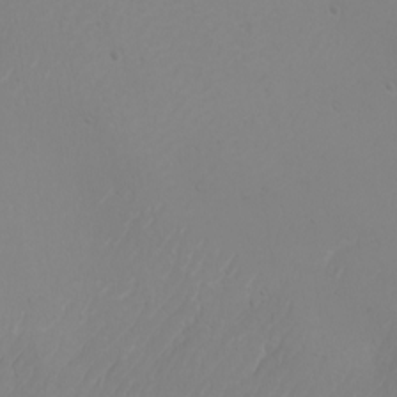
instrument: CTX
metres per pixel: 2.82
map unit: Nhu
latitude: -8.4818
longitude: -95.6883
